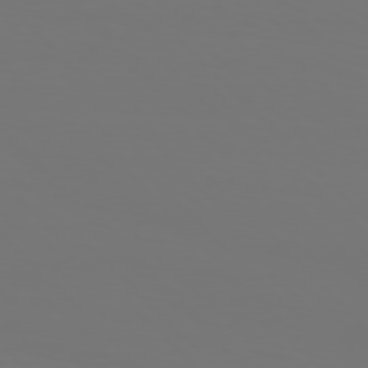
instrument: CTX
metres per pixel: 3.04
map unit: Hpe
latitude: 77.0458
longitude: -134.0444
